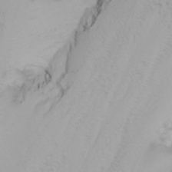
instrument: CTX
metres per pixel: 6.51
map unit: Nhu
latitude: -6.3873
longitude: -85.0270
